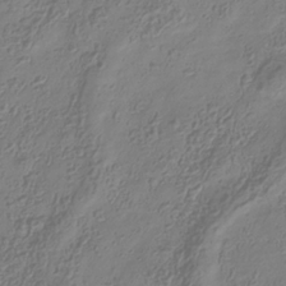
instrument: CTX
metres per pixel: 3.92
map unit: Hve
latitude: -34.5196
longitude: 89.0675
